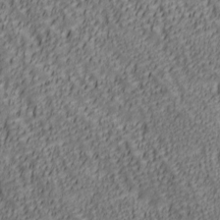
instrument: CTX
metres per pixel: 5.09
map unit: lAa
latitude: 6.4790
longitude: -116.5168
